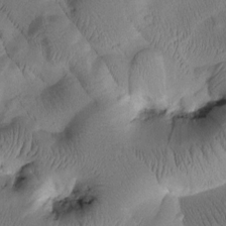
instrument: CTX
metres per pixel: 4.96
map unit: Htu
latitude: 1.8961
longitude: 177.4077
